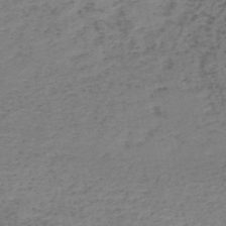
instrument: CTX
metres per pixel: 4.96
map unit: HNb
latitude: -51.8800
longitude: -52.8758
